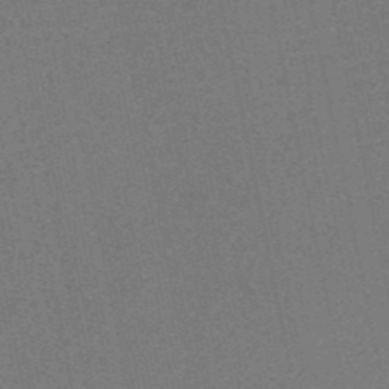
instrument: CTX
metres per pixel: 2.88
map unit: HNb
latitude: -52.1983
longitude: -47.9906
